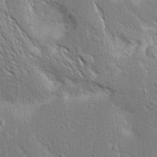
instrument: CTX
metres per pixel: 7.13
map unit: Aa
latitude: 17.4804
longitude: -149.3293
